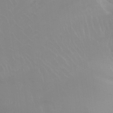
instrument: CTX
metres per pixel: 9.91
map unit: Htu
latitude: -15.6911
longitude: -47.4616
